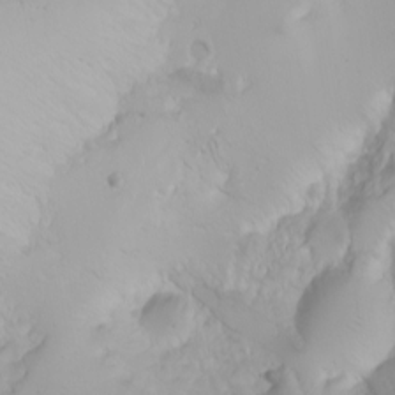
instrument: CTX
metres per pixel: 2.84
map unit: Nhu
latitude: -4.3306
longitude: -86.2144
